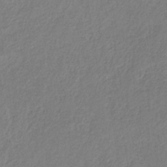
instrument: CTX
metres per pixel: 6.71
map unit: HNb
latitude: -33.9178
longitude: 55.7856
